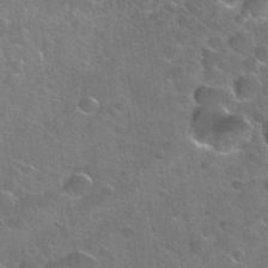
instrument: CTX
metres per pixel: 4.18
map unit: Nhu
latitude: 31.4616
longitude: -53.5560
